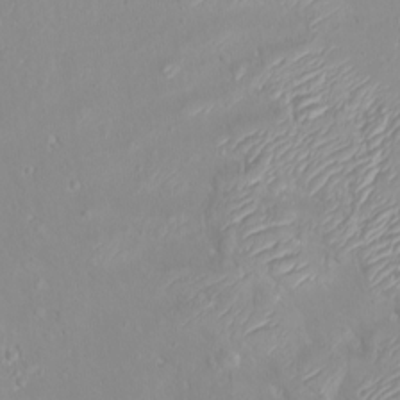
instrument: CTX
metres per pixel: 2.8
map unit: eHh
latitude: -9.8044
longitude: -68.7813
